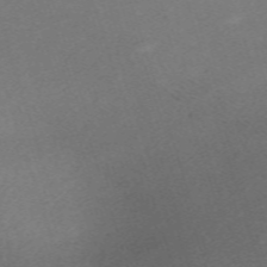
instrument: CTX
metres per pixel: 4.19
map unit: eHh
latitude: -61.9178
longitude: 49.9178
